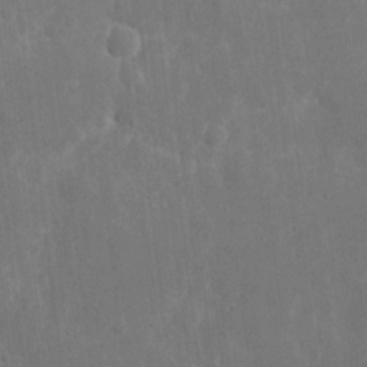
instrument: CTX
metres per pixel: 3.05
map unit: eHh
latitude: 9.2159
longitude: -71.7449
